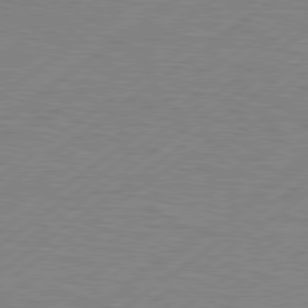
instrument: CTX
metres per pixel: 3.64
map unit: Hpe
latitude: 79.2915
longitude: -120.2712
